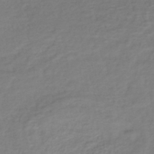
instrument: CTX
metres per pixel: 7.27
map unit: lHb
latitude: -41.1620
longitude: 73.4265
